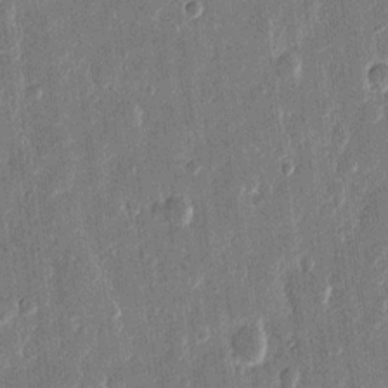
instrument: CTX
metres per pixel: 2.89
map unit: eHh
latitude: 14.1200
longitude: -70.4790
